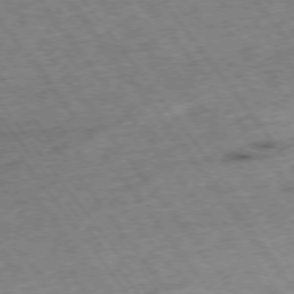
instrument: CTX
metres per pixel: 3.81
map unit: Hpe
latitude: -75.2943
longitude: -17.8583
